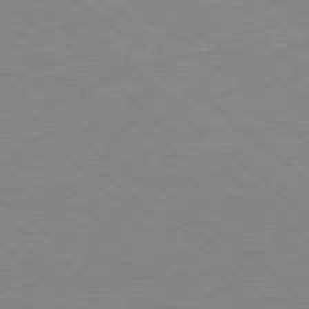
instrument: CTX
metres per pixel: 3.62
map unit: lApd
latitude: 79.1970
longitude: -176.0822
